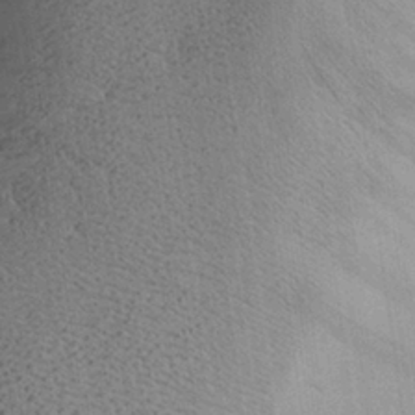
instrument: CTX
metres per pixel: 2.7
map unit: Aa
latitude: 28.7813
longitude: -134.5357
